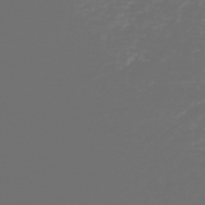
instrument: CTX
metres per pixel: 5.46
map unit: eHh
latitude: -43.2564
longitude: -33.2915
